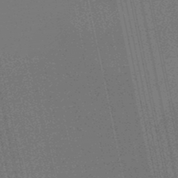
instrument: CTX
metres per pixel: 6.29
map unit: lHb
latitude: -47.8233
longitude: 75.1998
